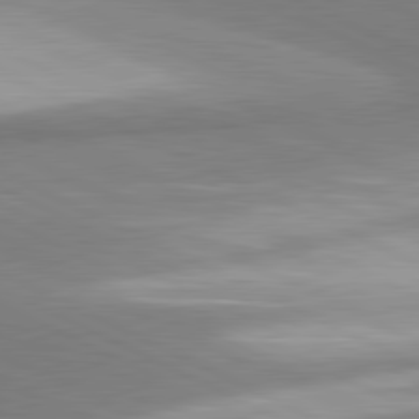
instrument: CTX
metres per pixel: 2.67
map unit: lApd
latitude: 81.2915
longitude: 167.2565
